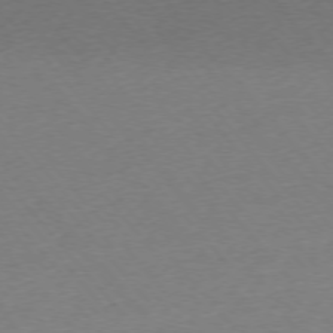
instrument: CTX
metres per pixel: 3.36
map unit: Ap
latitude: -75.9745
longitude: -94.6113
